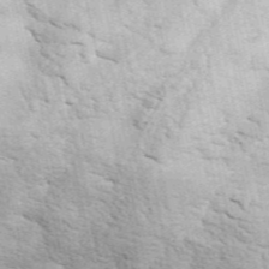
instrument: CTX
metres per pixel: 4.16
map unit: ANa
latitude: 49.5560
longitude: -82.0255
